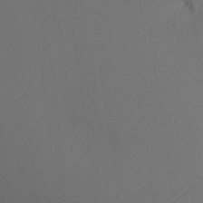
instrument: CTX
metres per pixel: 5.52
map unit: Nhu
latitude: -23.4077
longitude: -71.1970
